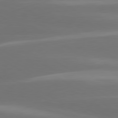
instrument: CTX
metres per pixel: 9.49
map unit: lApd
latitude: 80.4223
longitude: -138.2711
